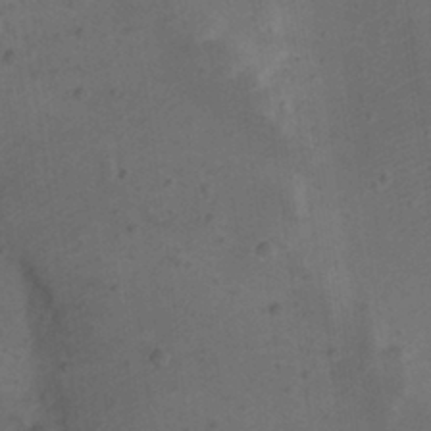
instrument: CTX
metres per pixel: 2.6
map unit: Nhu
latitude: 22.4601
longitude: -70.7435
